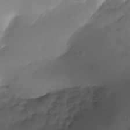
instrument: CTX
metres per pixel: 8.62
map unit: Nhu
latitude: -27.7099
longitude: -71.9150
